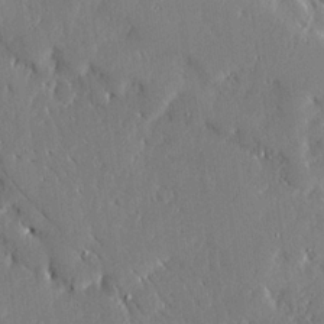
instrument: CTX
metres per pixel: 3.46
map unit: Ave
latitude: 16.0444
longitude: -139.3671
